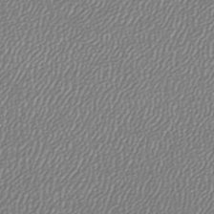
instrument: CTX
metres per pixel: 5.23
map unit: lHb
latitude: -45.3321
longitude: 75.4644
